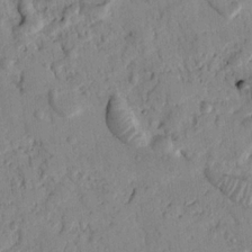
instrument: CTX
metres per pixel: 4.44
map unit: Nhu
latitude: 17.7450
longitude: -78.2334
